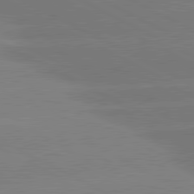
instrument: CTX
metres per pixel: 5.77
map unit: lApd
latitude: 81.0647
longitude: -150.4034
